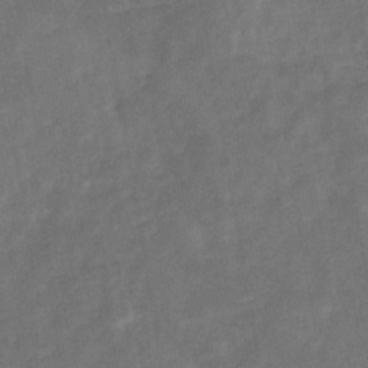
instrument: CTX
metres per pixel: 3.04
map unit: eHb
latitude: -33.7667
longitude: 74.2173
